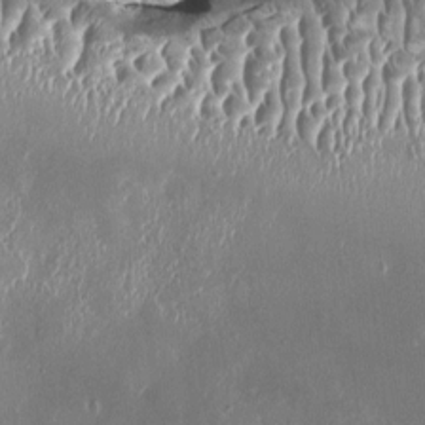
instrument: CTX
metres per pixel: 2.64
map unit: HNhu
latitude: 2.1011
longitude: 6.1039
